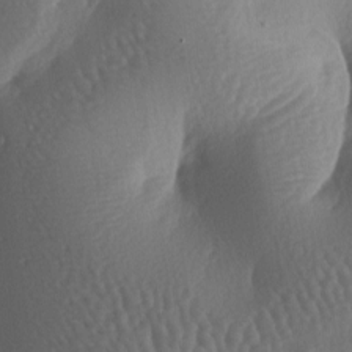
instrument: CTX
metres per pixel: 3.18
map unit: lAa
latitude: -6.9730
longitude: -128.4034
